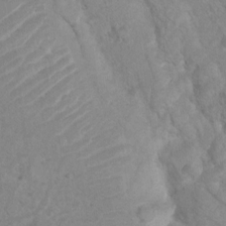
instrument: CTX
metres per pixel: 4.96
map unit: Ht
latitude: 3.6694
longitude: -27.8206
